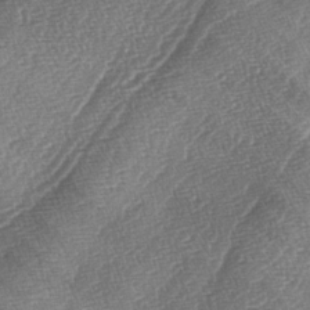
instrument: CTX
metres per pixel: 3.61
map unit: lAa
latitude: -4.2739
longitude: -129.4804
